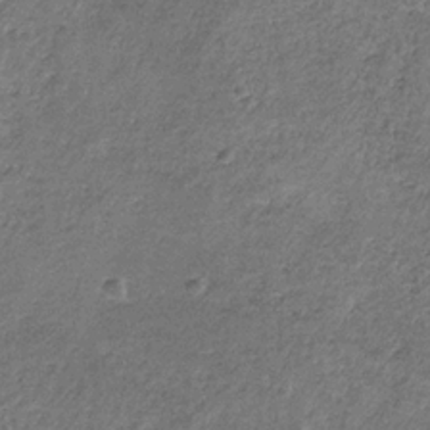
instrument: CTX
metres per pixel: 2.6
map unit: HNb
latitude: -32.7086
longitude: 59.4265
